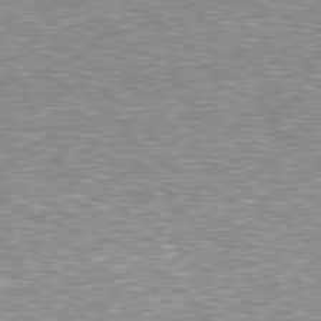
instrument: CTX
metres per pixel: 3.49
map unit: Hpe
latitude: 78.3468
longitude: -148.1956
